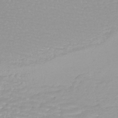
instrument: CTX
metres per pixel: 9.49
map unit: HNhu
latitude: -48.3118
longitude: 98.6329
